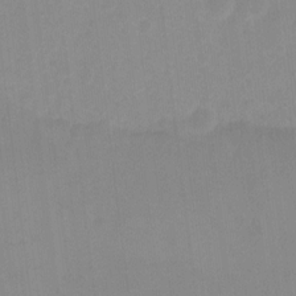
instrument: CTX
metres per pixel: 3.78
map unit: Hto
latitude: -6.9730
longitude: -38.2333
